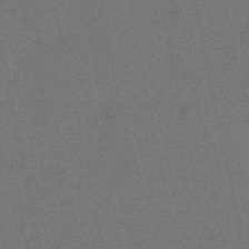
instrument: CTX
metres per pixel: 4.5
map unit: lHb
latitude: -50.4251
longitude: 79.6533
